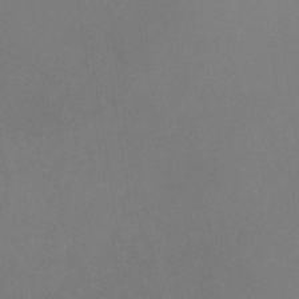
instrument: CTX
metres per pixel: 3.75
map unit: eHb
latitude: -32.1606
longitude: 71.7856
